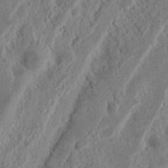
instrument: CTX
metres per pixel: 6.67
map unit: Nhu
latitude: 14.7058
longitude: -74.2900
